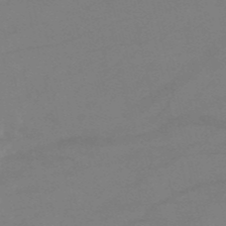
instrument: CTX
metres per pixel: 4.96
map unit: HNb
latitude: -53.0864
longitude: -45.9528
